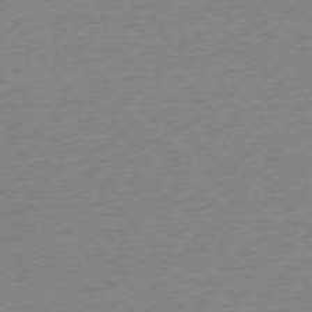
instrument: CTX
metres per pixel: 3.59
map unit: Ap
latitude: -74.8408
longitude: -71.6505
